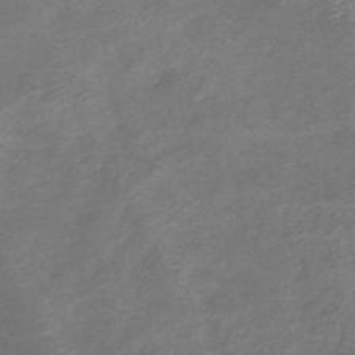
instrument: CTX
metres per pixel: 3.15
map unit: lHb
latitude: -39.0298
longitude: 75.5588
